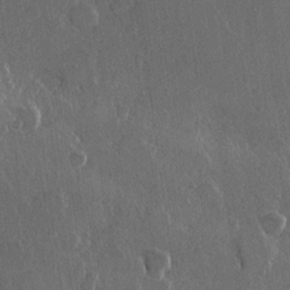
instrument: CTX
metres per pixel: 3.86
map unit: Hve
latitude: 22.4601
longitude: 148.0850
